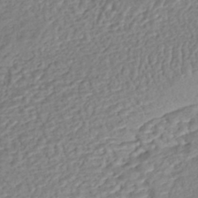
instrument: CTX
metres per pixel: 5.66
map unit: eHh
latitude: -43.7477
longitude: 120.7274
